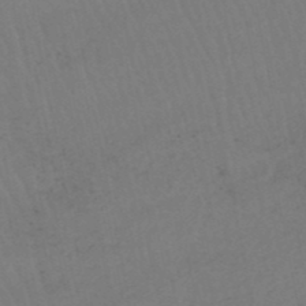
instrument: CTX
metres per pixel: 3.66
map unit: lHb
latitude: -46.2739
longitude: 77.1620
